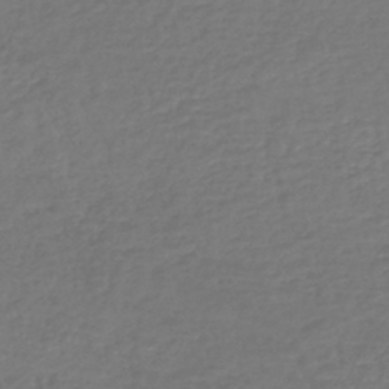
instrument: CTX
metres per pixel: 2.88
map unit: lHb
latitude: -42.5573
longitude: 68.4629
